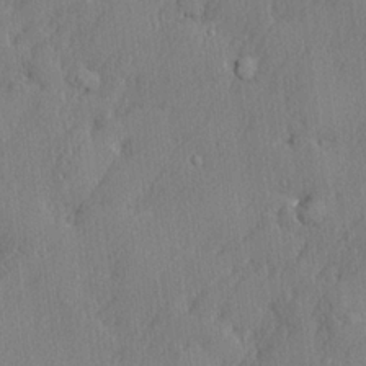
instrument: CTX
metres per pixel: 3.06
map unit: lHvf
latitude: 21.8773
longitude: 142.5384
